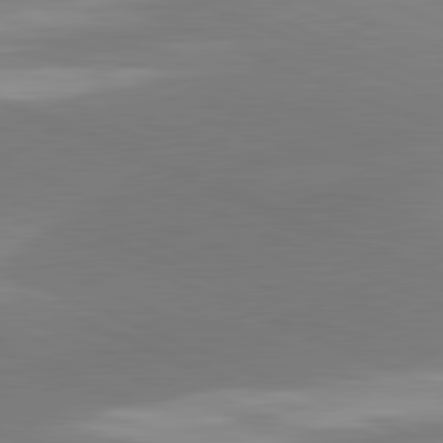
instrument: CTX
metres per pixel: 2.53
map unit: lApd
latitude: 81.8583
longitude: -155.8394
